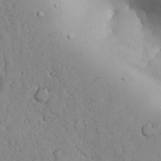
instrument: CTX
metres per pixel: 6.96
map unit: Aa
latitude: 27.6694
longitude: -128.4979
